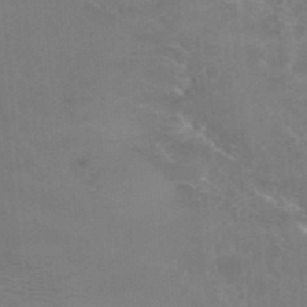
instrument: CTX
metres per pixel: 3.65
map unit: Hto
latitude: 36.2334
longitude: -46.8191
